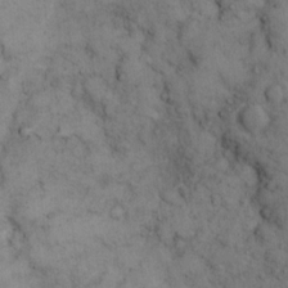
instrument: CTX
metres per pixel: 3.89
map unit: eHh
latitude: 13.0459
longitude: -63.5938
